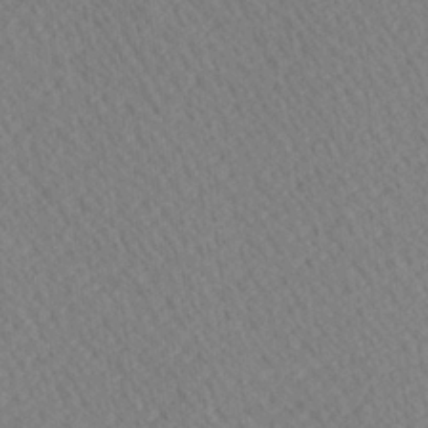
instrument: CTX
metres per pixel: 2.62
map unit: Ave
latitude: 20.4223
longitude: -139.2726
